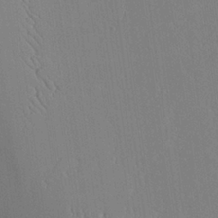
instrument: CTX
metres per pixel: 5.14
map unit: Aa
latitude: 25.1214
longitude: -137.2537
